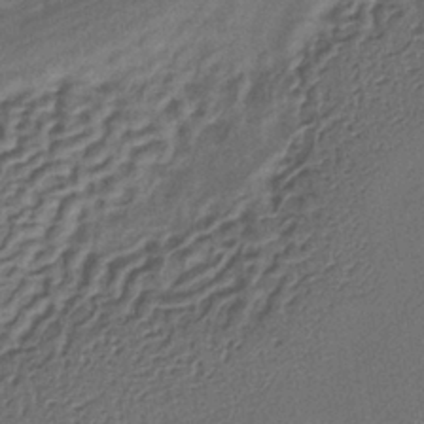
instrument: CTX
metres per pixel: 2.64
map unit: lHb
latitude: -35.7478
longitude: 62.5573
